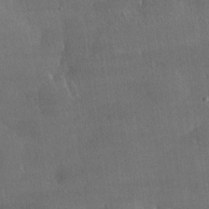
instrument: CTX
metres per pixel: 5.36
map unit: lHvf
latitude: 31.8395
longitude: -92.7813
